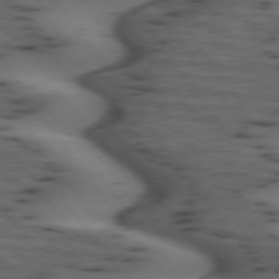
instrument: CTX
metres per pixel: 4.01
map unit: lApd
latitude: 74.9325
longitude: -70.9325
